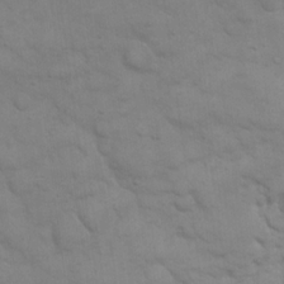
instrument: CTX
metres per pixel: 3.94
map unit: eHh
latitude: 19.5182
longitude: -63.2915
